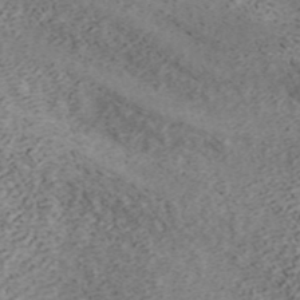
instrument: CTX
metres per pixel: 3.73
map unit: ANa
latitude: 42.4979
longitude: 18.3117
